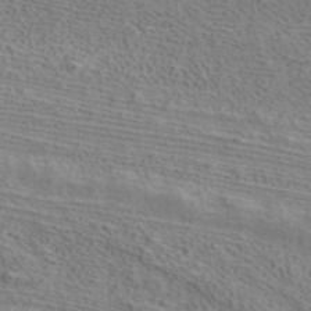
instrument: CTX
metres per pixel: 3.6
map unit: ANa
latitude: 39.3671
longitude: 20.2361
